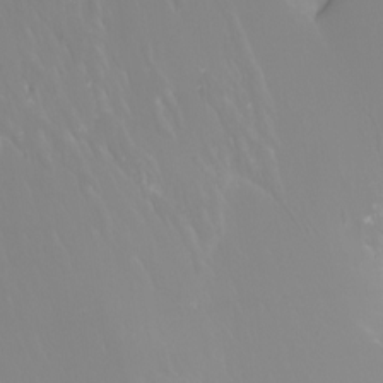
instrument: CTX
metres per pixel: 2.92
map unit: Htu
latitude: -6.9163
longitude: -67.4804
